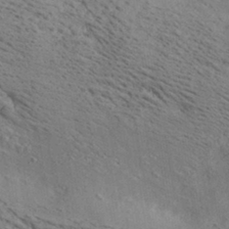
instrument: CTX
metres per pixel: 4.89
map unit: lAa
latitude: 19.3859
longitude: -140.0255
